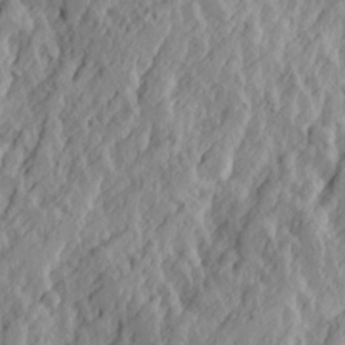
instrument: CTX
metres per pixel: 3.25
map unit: Ave
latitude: 14.9514
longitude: -136.6302
